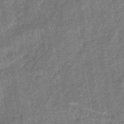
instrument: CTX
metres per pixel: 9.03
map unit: eHb
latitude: -43.8044
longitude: 86.6519
